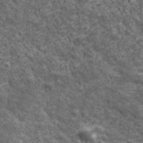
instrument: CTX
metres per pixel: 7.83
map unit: eHh
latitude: 43.2726
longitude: -89.1592
